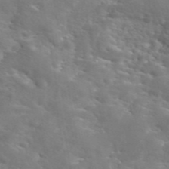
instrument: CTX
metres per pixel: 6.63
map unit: eAb
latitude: 45.0269
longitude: 125.8233
